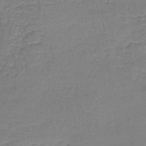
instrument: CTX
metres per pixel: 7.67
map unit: lHb
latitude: -42.0472
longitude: 59.0108
